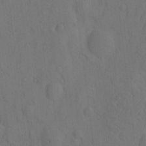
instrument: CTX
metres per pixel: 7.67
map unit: eHh
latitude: -2.7085
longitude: 18.5196
